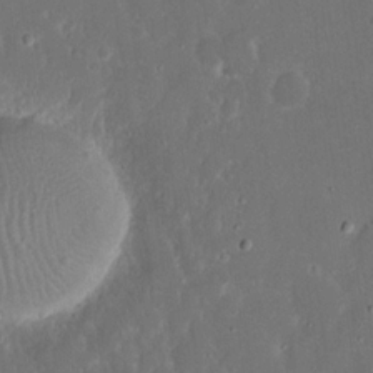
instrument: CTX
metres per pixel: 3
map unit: eHh
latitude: 17.0836
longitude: -72.8380
